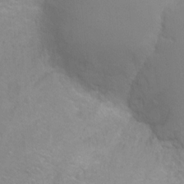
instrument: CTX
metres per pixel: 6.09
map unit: Ht
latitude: -1.7289
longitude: -32.7246
